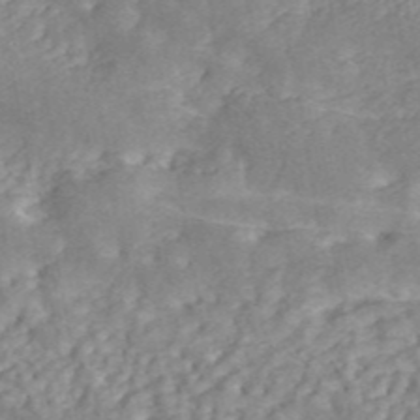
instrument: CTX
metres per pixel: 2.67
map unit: ANa
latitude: 45.6883
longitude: 24.3873
